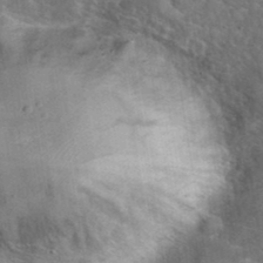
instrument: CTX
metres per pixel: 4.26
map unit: eHh
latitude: 38.0822
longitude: -64.8758
